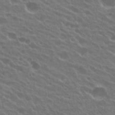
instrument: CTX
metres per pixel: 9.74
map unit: Hto
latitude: 23.9906
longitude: -37.8017
